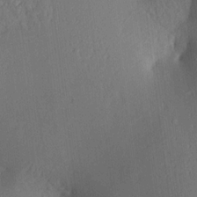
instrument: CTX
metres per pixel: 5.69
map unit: Aa
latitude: 15.1781
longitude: -147.8206
